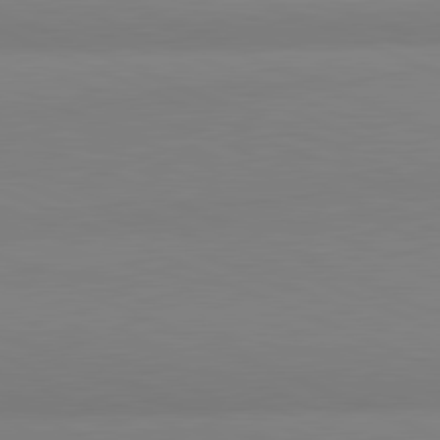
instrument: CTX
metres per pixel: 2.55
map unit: lApd
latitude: 81.8016
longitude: 177.8045
